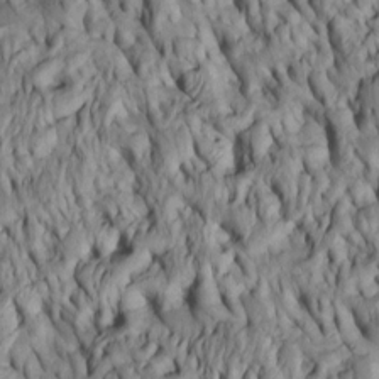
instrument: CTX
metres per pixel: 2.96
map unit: Htu
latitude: -5.7666
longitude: 153.2565
